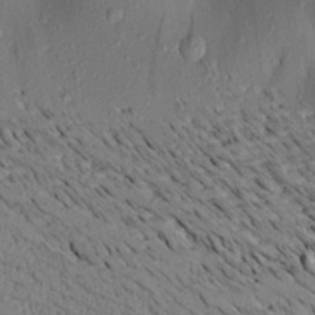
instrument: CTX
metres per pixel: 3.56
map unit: Aa
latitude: 20.8380
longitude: -147.9339
